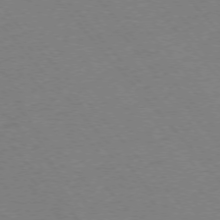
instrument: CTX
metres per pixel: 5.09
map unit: Ap
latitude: -76.4629
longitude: -86.9891
